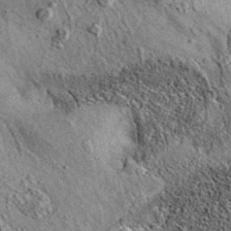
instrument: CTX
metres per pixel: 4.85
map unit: eAb
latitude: 36.0822
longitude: 110.1606
